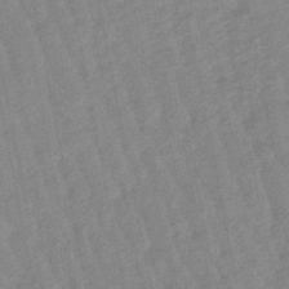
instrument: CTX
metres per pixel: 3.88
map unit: lHb
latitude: -48.1795
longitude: 78.2550
